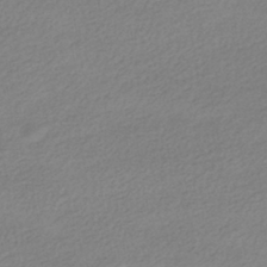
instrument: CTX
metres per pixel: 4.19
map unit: HNhu
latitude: -41.1809
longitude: 95.9178
